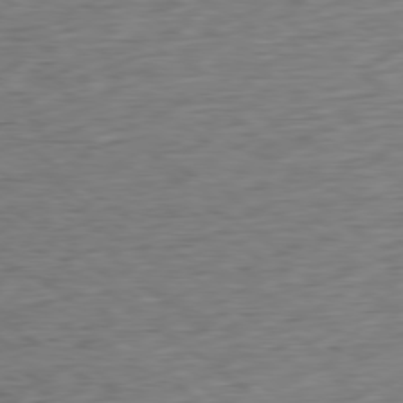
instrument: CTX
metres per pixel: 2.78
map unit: Ap
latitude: -79.7666
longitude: -70.2333
